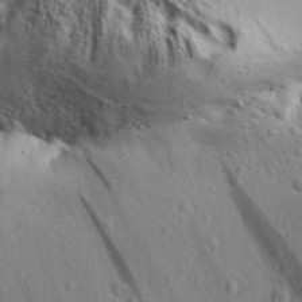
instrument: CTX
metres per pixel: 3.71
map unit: Aa
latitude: 32.1011
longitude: -135.0647
